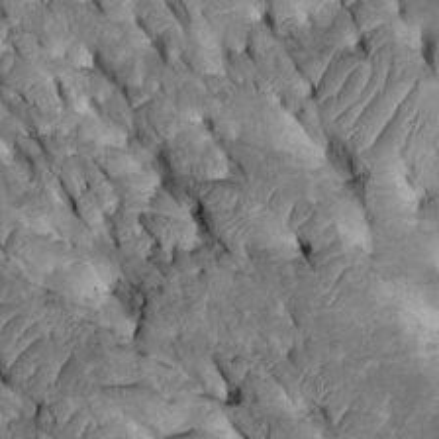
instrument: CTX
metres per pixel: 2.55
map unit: Htu
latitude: -0.5196
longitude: 148.3118
